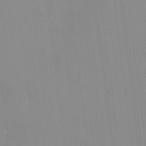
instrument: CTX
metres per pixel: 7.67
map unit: HNhu
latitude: 5.0647
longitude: 8.5574
